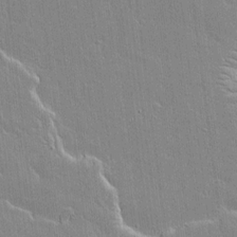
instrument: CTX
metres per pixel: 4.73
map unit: lAvf
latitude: 16.8002
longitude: -127.5371
